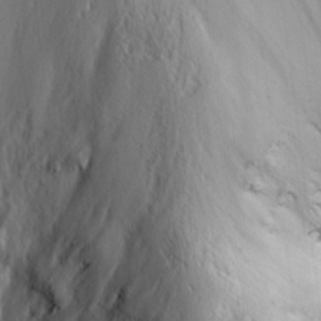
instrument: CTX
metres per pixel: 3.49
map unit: lHvf
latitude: 26.9136
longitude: 142.8408
